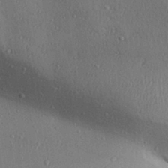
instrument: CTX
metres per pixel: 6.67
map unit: Aa
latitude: 30.8380
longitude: -145.3859
